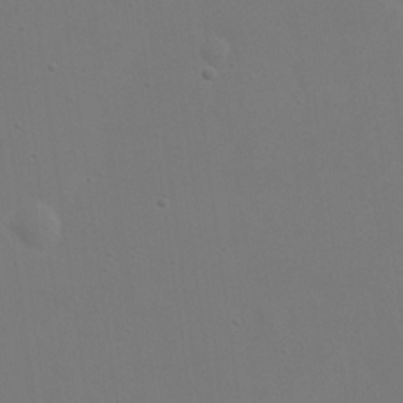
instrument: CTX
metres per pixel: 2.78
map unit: eHh
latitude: 23.9339
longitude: -69.4804
